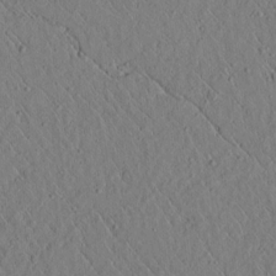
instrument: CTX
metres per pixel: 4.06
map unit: lAvf
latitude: 6.4412
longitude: 159.6343
